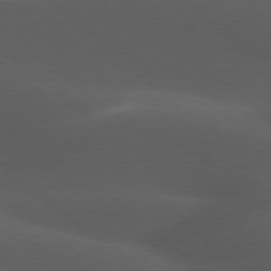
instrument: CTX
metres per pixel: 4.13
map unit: lApd
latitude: 77.8205
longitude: -55.1403
